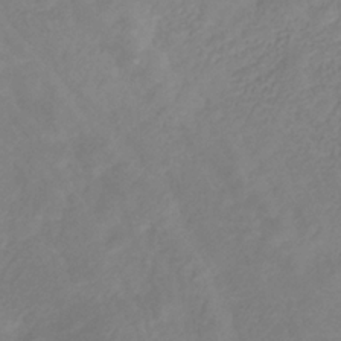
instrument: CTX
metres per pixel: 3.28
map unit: HNhu
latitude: -29.5021
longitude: 67.5588
